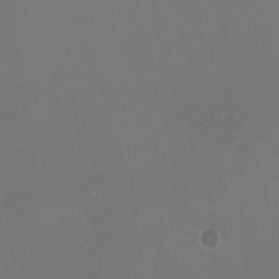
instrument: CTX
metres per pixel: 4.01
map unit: HNhu
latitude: -1.7289
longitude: -4.5357
